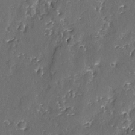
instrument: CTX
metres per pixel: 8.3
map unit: lAvf
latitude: -3.0864
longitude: -106.5168
